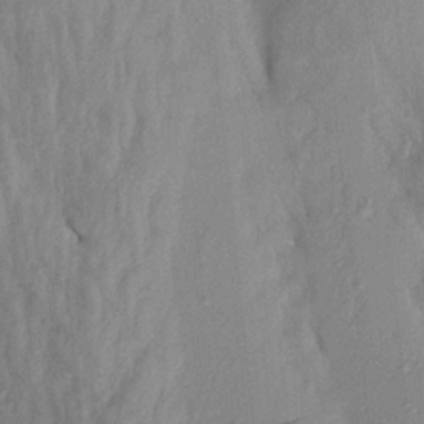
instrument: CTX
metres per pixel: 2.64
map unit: Aa
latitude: 19.9717
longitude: -147.4238
